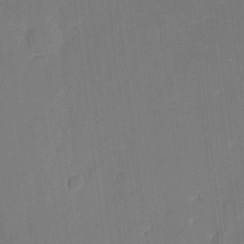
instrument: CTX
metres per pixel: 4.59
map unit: eHh
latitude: 5.9339
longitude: -68.6491
